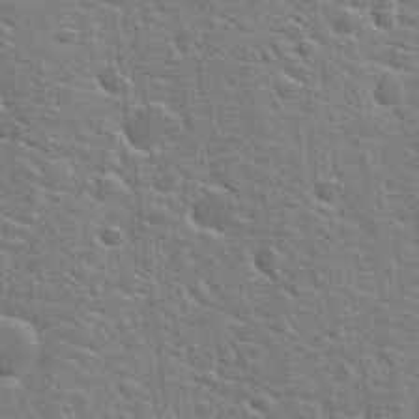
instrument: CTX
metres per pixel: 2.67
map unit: Hto
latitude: 22.2900
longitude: -44.3656
